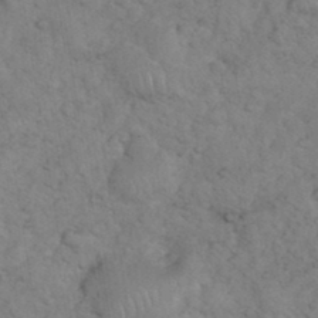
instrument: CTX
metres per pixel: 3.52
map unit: eHh
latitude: 35.3481
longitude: -64.6301
